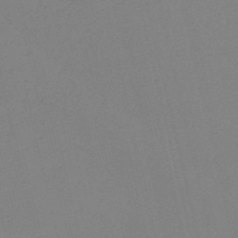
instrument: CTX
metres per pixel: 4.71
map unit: HNb
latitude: -54.3873
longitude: -38.7813
